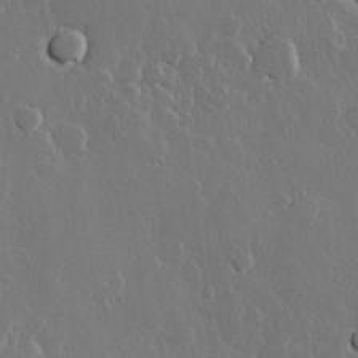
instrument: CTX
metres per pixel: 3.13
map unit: Hve
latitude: 22.4223
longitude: 147.3509
